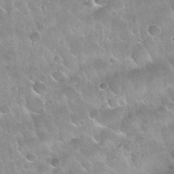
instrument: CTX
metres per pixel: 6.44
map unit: Nhu
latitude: 30.2901
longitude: -54.3467
